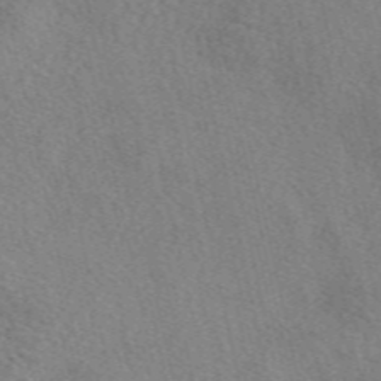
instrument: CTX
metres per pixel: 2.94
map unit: eAb
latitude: 49.7828
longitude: 112.0472
